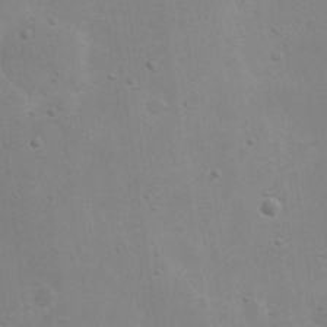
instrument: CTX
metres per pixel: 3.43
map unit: eHh
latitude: 21.4994
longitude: -69.0081
